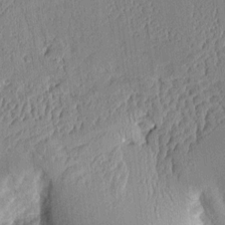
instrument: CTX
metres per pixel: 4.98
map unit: Aa
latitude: 10.6869
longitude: -128.0444
